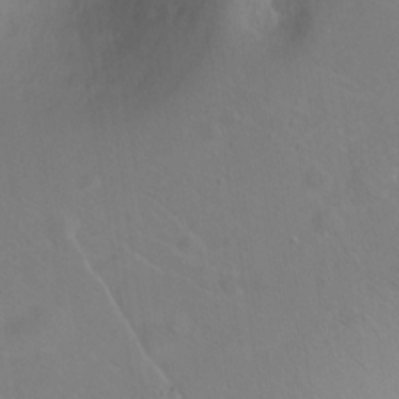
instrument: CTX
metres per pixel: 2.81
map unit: Ht
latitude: 0.3278
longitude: -45.9339
